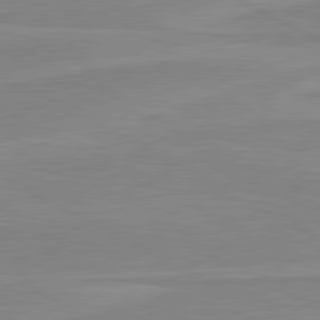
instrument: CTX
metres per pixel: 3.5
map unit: lApd
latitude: 80.5735
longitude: 170.6141
